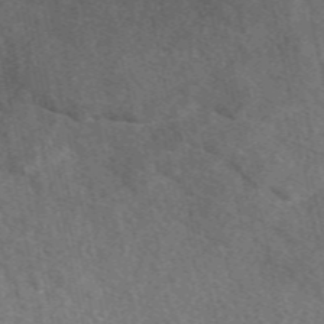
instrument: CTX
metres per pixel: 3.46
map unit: eAb
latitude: 49.5371
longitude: 116.6896
